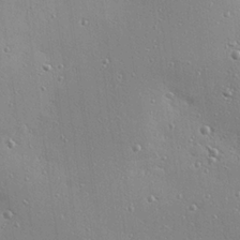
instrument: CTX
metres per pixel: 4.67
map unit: eHh
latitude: 24.9513
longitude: -89.3860
